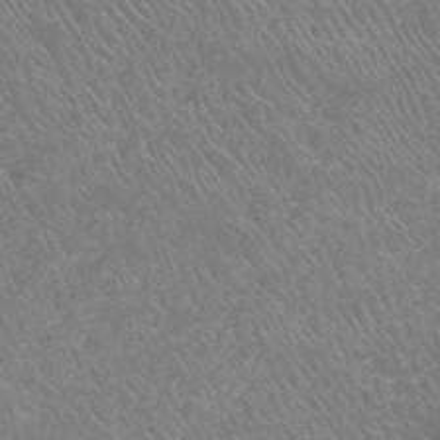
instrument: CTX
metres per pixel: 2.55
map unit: HNhu
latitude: -47.4832
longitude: 29.5777
